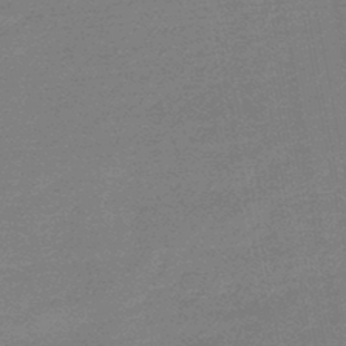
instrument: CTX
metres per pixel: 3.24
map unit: lHb
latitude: -46.2550
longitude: 58.1416
